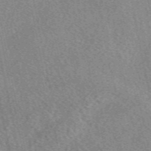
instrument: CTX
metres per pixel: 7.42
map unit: eAb
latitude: 49.8016
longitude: 109.2943
